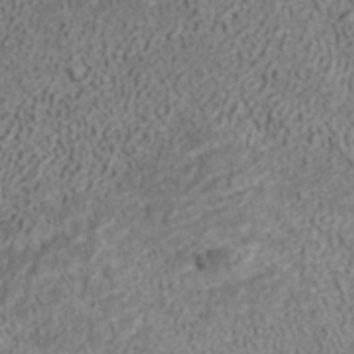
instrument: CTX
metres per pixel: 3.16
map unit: ANa
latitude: 37.9528
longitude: 20.4251
